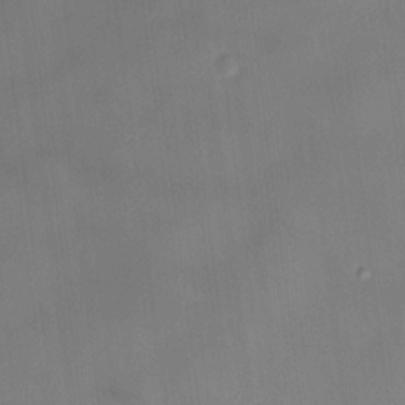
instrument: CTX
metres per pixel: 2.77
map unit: HNhu
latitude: 9.0270
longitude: 9.7855
